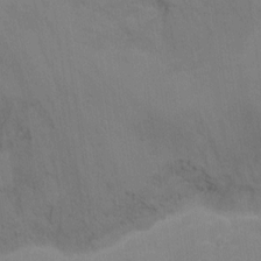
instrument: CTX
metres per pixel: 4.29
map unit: Nhu
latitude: -13.3888
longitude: -40.2522
